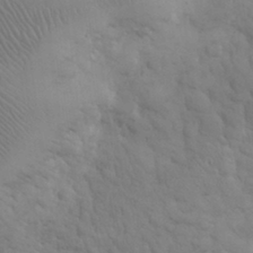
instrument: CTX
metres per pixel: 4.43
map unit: eHh
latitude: 31.3860
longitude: -67.6316
